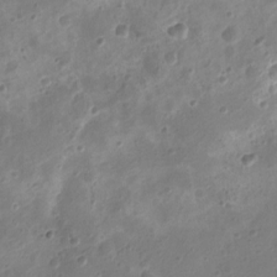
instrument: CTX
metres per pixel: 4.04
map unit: Nhu
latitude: 5.2537
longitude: -18.6679
